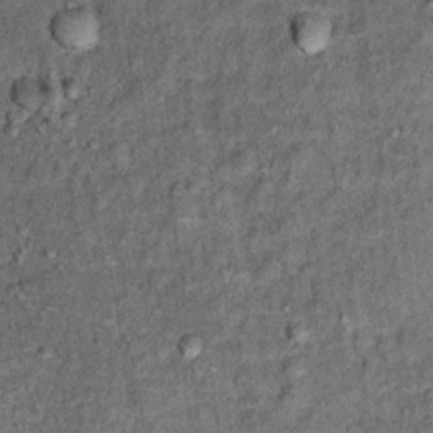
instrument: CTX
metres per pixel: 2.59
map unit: Ht
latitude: 11.1403
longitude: -39.3293
